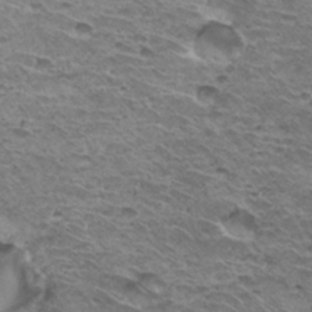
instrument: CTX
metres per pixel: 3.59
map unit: Hto
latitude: 32.8002
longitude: -39.8772
